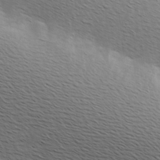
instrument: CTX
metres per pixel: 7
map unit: Hve
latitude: 2.7435
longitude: -123.6127
